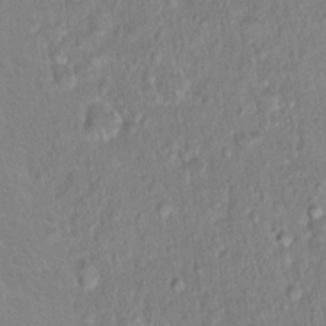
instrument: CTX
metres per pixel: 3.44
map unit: Hto
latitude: 16.1956
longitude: -40.9702
